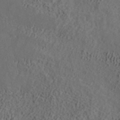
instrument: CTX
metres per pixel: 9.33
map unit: ANa
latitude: 42.5924
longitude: 34.2362
